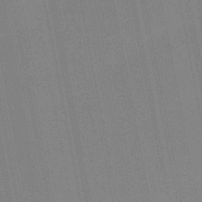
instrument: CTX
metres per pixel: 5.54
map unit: HNb
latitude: -52.5384
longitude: -45.4426
